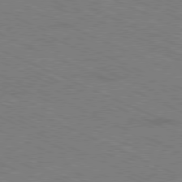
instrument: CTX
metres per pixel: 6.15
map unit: Ap
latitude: -80.8030
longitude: -75.1970
